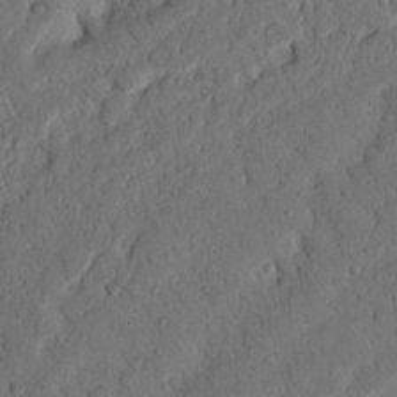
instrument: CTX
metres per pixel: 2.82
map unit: Nhu
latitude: 20.6491
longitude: -77.6316
